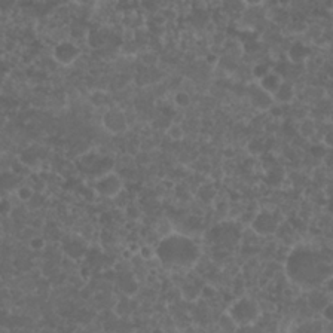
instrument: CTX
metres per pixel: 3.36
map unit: Nhu
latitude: 25.8961
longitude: -51.4048
